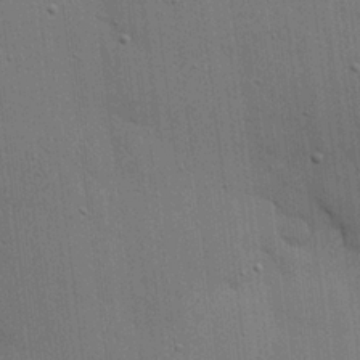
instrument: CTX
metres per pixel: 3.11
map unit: lHvf
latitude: 18.6301
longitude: -113.8772
